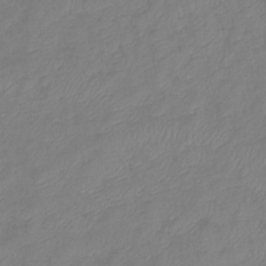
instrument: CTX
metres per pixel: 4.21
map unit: lHb
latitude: -41.8044
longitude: 81.1620
